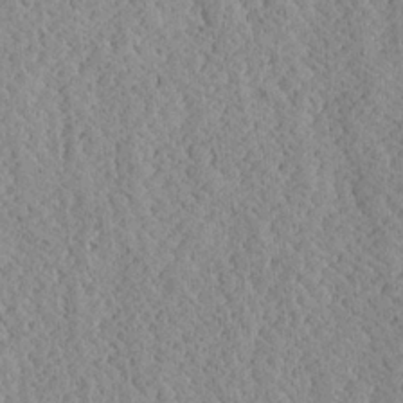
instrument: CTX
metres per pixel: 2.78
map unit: Ave
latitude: 24.1011
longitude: -134.4034
